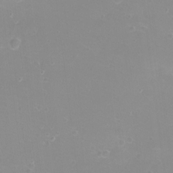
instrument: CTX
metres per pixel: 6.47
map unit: eHh
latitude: -12.3117
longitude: -60.9324
